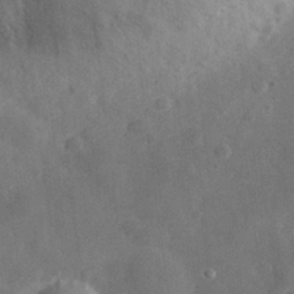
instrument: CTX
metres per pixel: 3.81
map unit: eHh
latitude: 30.5168
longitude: -72.1767
